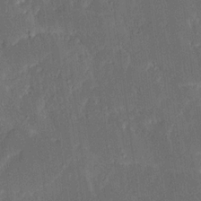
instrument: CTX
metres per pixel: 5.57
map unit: Ave
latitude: 16.0822
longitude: -139.1025
